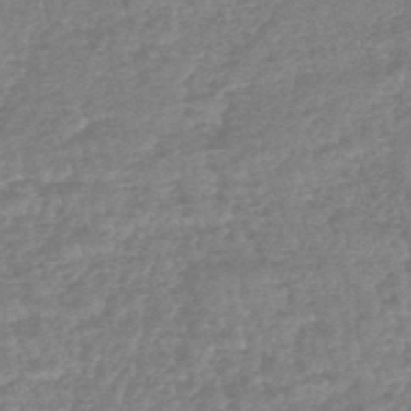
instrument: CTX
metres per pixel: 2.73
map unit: HNhu
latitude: -48.0850
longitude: 96.6330
